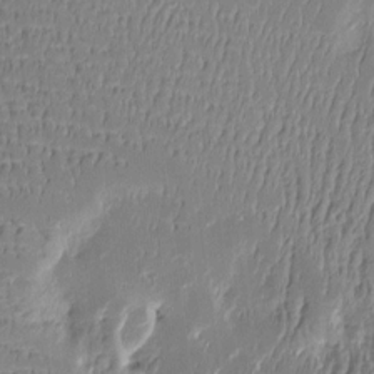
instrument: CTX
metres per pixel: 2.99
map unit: Htu
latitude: -5.8989
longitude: 176.1039
